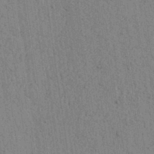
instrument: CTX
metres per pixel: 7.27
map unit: lAvf
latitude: 6.3278
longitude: 164.5007
